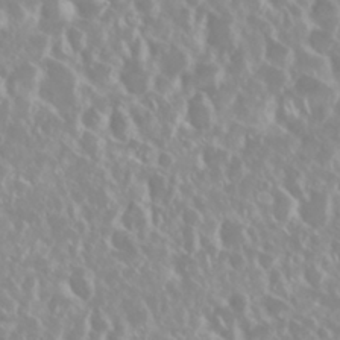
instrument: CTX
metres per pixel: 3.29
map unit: Nhu
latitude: 28.8569
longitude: -61.8205
